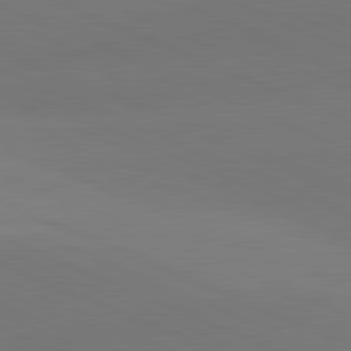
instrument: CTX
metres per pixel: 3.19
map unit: lApd
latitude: 81.5182
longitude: 136.4440
